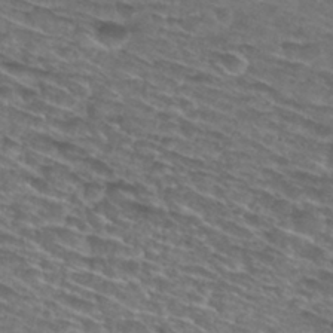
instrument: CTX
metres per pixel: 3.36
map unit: Nhu
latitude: 28.8569
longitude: -48.0822
